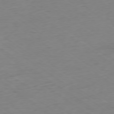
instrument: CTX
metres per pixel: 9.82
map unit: Ap
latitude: -78.1605
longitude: -59.2915
